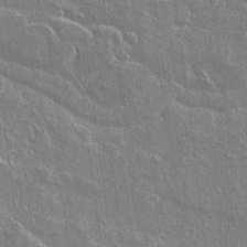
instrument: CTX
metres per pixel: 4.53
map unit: lAvf
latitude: 15.6883
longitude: -128.6301
